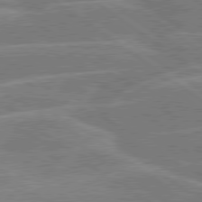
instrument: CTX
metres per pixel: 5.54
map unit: lApd
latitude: 79.6694
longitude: -121.3104
